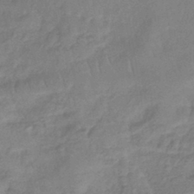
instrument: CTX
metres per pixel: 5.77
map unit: lHb
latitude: -40.1983
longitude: 66.6707
